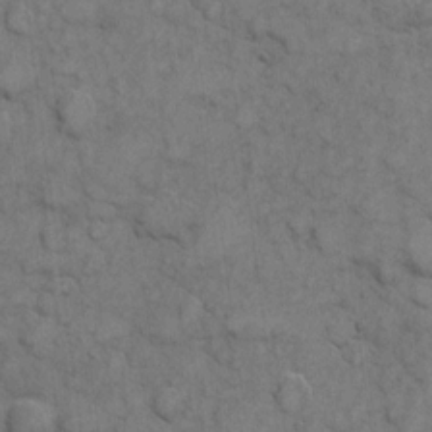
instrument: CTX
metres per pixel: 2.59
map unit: eHh
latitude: 6.3467
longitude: -64.7057
